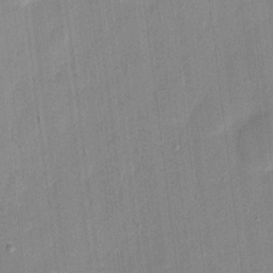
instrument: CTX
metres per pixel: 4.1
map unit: eHh
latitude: 9.0459
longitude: -68.4601
